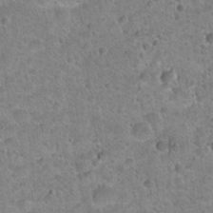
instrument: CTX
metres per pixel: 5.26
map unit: Hto
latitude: 21.4994
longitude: -49.4237
